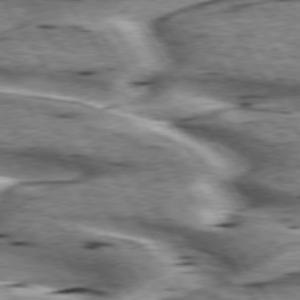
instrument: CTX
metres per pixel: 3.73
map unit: lApd
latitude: 75.6505
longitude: -59.5371
